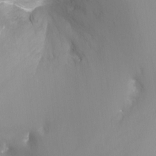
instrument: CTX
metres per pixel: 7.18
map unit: Ht
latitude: -10.8597
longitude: -44.8569
